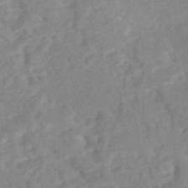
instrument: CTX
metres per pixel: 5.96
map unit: Nhe
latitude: -46.6896
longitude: -171.0836
